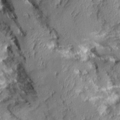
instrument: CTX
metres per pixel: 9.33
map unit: Aa
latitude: 8.6302
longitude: -128.1200
